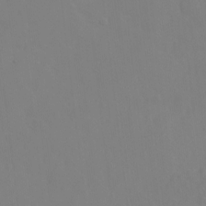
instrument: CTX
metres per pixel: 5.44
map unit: Hto
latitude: -6.8219
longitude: -47.9528
